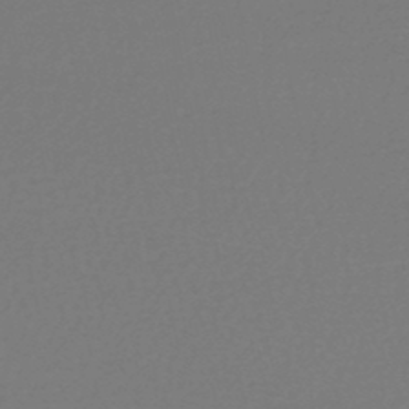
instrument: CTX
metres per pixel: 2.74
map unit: HNhu
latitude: -48.2740
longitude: 98.8408
